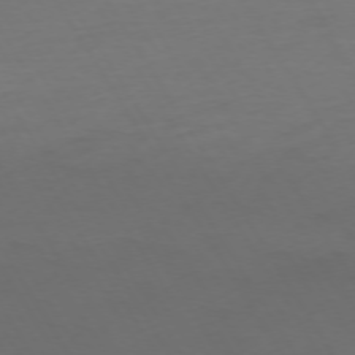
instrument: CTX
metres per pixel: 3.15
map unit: Ap
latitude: -75.0865
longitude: -68.5546
